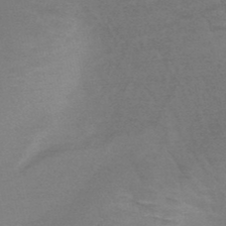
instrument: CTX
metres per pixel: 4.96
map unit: HNb
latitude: -48.6141
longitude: -48.8191
